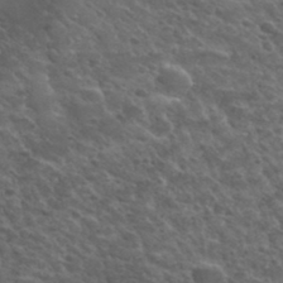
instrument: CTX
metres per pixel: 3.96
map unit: Hto
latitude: 33.5371
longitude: -50.1011
